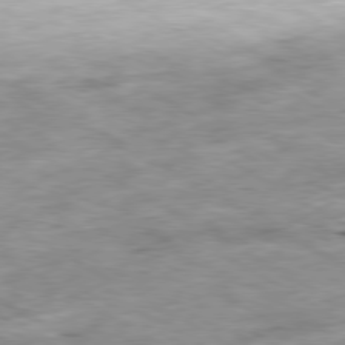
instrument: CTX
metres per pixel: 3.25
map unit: Ap
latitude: -80.1606
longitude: -73.6316
